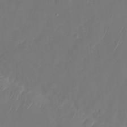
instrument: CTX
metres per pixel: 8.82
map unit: Nhu
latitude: -28.0472
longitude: -65.3671
